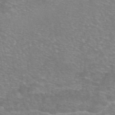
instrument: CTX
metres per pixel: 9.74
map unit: eAb
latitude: 46.0444
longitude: 102.3873
